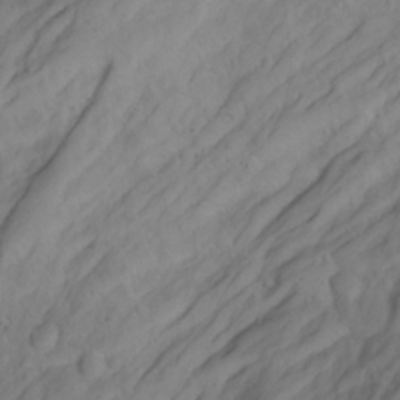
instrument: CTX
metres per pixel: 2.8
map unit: Aa
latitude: -3.7099
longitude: -71.3104
